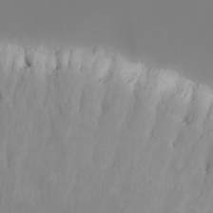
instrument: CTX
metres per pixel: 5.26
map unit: Nhu
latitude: -5.0108
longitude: -86.7246
